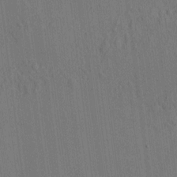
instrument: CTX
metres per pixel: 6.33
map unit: HNhu
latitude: 7.1214
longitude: 15.6911
